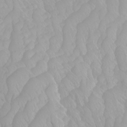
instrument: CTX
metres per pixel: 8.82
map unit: Htu
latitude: -4.0850
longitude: -73.4049
